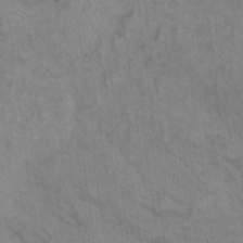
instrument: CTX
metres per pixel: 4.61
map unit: eHh
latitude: 19.3670
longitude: -62.0822
